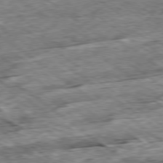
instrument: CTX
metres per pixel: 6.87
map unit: Ap
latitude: -79.3131
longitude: -86.4979
